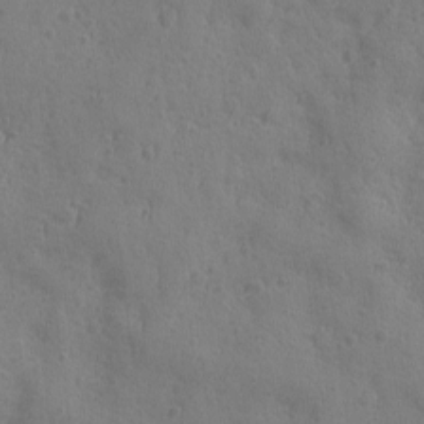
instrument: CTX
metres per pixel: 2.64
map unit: Ave
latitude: -8.3684
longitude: -119.1214
